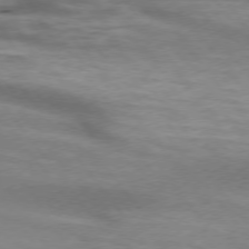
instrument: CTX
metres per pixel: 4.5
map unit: lApd
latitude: 74.5735
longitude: -50.4601
